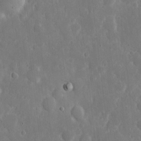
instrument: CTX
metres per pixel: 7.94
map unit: eHh
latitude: 7.4426
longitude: -70.5735
